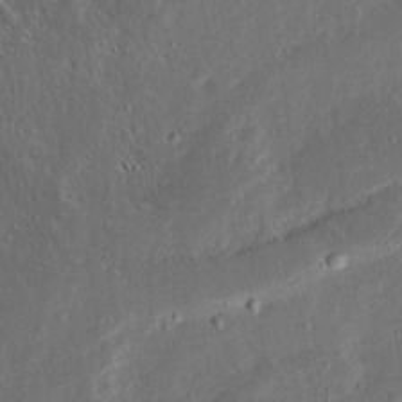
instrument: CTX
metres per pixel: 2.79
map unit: Ave
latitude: 14.7436
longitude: -138.3089
